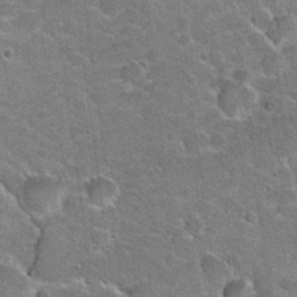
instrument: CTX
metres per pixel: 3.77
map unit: Hto
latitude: 21.0081
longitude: -49.0081
